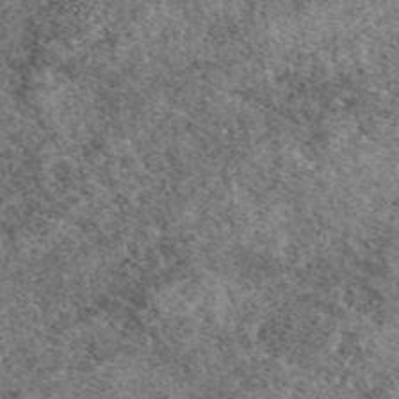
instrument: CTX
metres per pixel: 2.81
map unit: eAb
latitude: 49.3482
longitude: 108.6329
